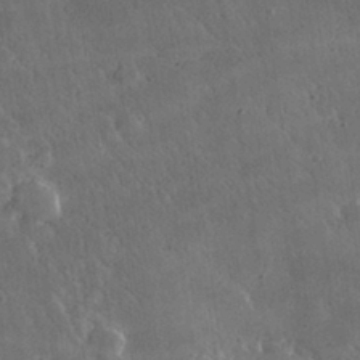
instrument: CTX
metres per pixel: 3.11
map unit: lHvf
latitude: 31.8773
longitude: -92.9702
